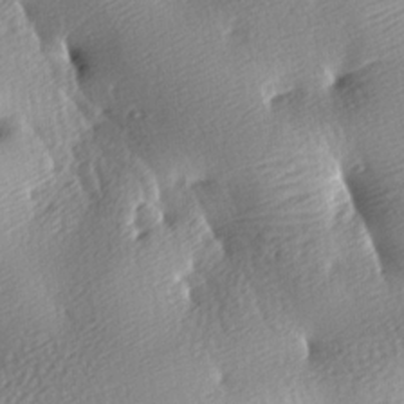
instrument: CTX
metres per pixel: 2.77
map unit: lAa
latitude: -9.0108
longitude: -126.0822
